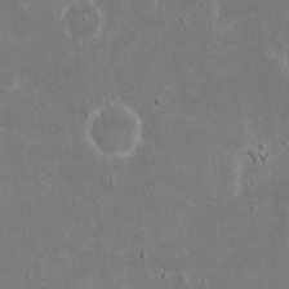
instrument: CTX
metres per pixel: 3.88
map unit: eHh
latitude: 18.3656
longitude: -72.2523
